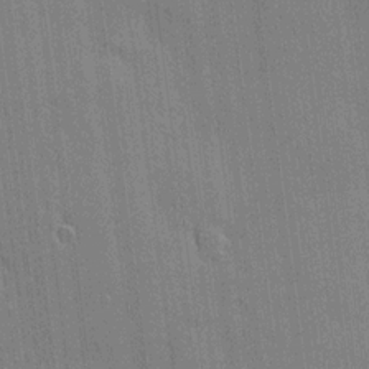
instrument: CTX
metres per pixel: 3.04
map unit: HNhu
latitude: 15.0837
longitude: 12.8786
